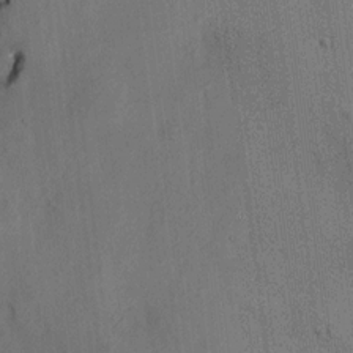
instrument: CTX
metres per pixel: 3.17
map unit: HNhu
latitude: 14.2523
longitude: 11.5210
